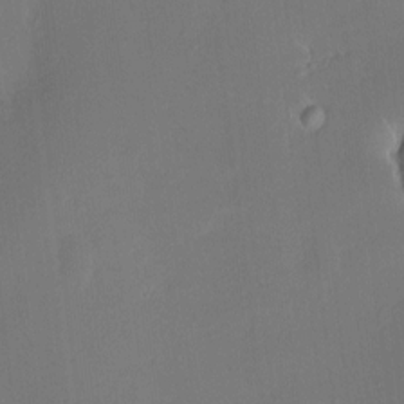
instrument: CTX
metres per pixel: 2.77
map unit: HNhu
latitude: 5.8016
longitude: 12.4251
